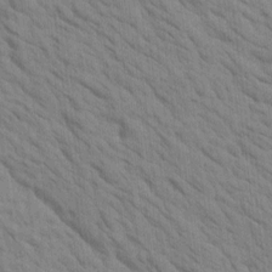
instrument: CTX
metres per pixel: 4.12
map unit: Htu
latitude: 1.5749
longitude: 143.4265
